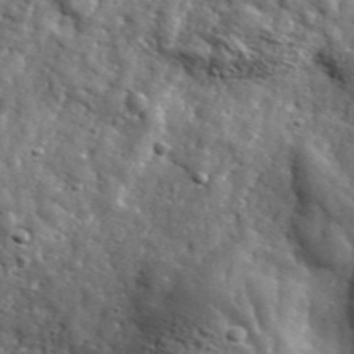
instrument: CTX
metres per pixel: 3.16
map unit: lHvf
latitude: 36.5735
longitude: -86.5357
